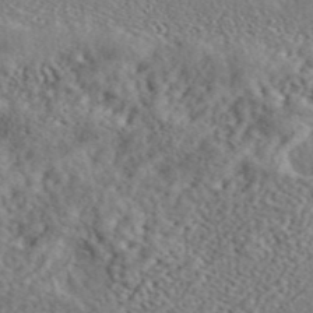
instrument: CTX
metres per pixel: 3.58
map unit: ANa
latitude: 42.6302
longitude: 53.3887
